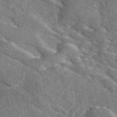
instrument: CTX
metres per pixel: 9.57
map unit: eAb
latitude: 48.3656
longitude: 119.8800
